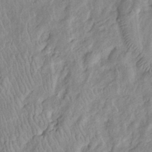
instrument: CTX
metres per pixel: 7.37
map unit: Htu
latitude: -6.0661
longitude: 152.8030
